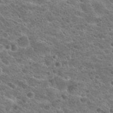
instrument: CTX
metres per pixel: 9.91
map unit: Hto
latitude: 24.5167
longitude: -50.2144
